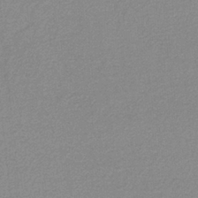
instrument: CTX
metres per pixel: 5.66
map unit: eAb
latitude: -38.3118
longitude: 52.0661
